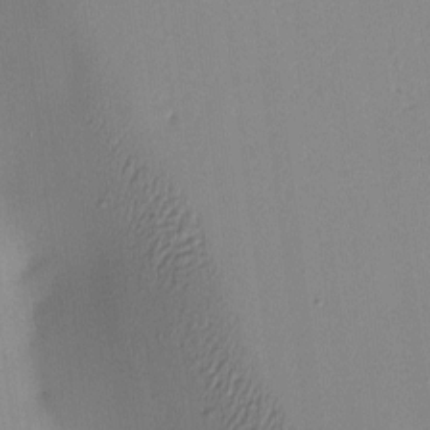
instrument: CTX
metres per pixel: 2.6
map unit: lAa
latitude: 5.7827
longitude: -112.9325
